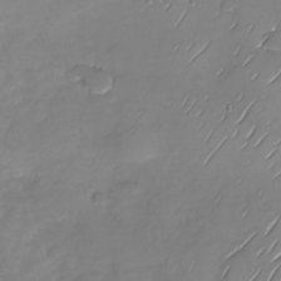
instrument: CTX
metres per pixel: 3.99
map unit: Nhu
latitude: -28.1606
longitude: -61.9339
